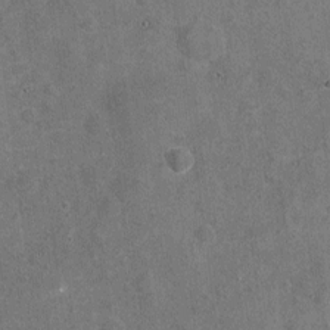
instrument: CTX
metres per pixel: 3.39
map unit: Nhu
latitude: -17.6155
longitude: -56.2333
